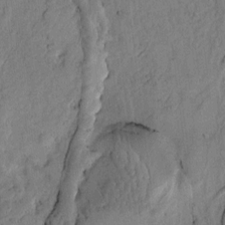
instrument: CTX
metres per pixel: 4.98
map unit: Htu
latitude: -3.4643
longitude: 166.9542
